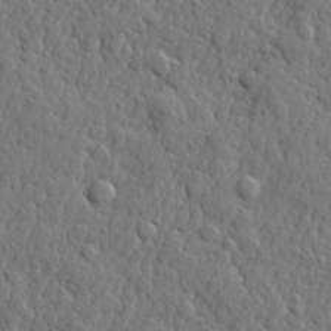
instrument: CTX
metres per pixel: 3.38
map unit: lHvf
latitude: 22.7246
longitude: 143.1809
